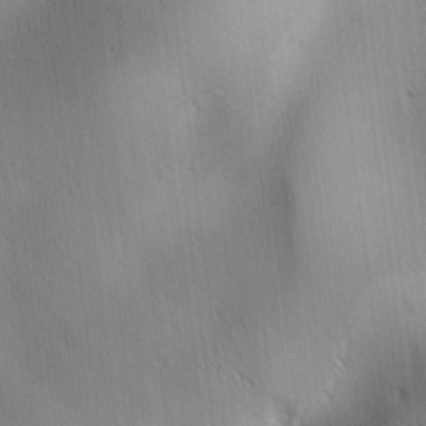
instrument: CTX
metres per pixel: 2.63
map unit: Ave
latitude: 1.9150
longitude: -114.9135
